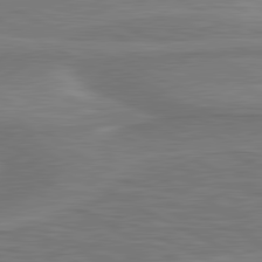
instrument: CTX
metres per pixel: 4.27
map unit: lApd
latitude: 81.1781
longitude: 172.8786
